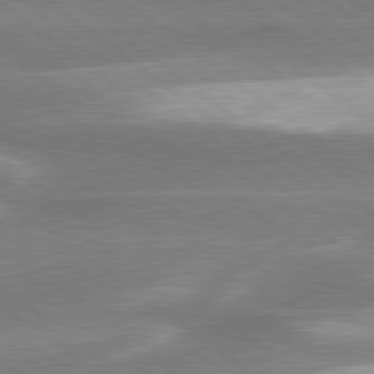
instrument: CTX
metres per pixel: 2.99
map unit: lApd
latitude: 80.2145
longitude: -119.0269
